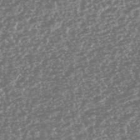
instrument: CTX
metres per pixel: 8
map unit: HNhu
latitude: -47.0486
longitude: 31.1809
